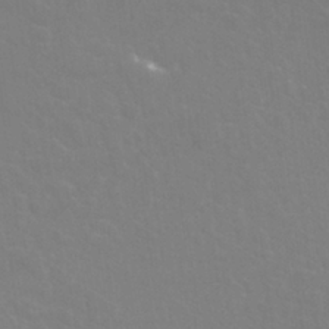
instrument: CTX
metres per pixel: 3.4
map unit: Nhu
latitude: 24.8002
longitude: -53.9339
